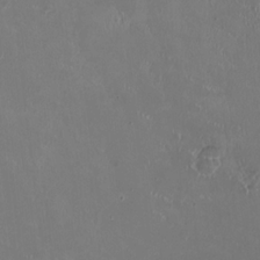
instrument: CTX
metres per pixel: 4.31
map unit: HNhu
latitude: -2.2550
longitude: -1.0458
